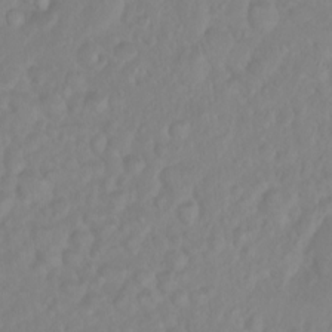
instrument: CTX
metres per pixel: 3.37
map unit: eHh
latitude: 1.3103
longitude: -55.7827
